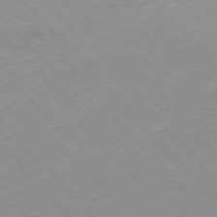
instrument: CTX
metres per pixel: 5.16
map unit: Ap
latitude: -76.7652
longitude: -61.3670
